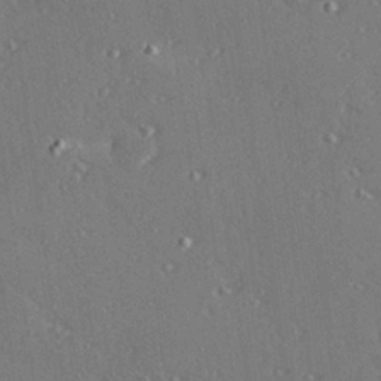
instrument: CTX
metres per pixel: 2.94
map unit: Hve
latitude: 27.5182
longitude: -92.3467
